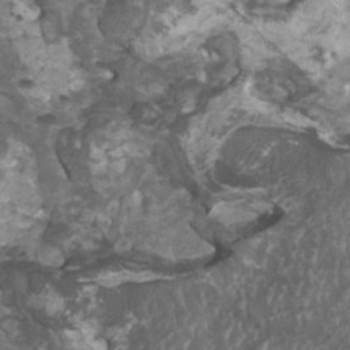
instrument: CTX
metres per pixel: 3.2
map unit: HNhu
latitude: 2.7057
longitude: 3.5777
